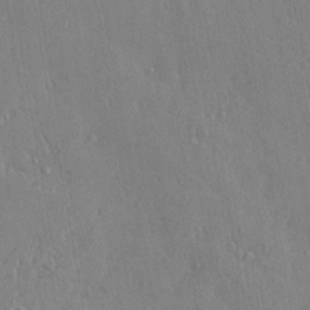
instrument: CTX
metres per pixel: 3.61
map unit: Nve
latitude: -7.4643
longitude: 173.6533
